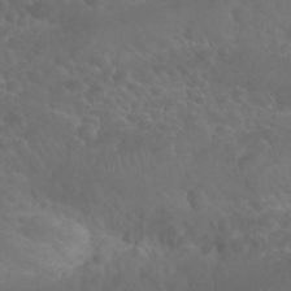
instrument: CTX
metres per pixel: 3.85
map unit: Nhu
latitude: 28.1955
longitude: -55.3104
